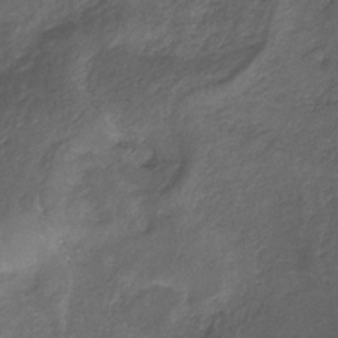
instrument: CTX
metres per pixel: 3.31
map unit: HNb
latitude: -32.8219
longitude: 61.8233
